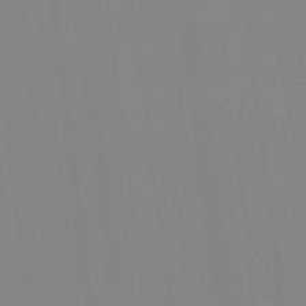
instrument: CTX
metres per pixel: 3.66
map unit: HNhu
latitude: 6.3467
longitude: -2.2333
